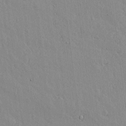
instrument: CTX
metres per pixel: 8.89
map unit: lAvf
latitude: 15.4238
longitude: -125.5182
